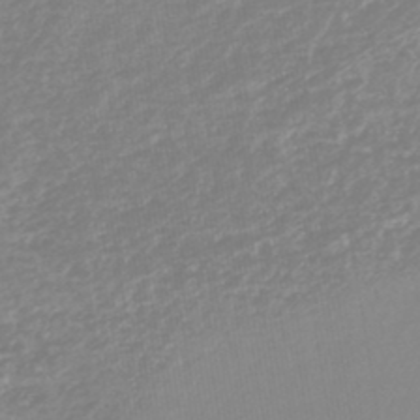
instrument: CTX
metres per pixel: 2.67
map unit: lHb
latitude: -44.1984
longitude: 72.1983
